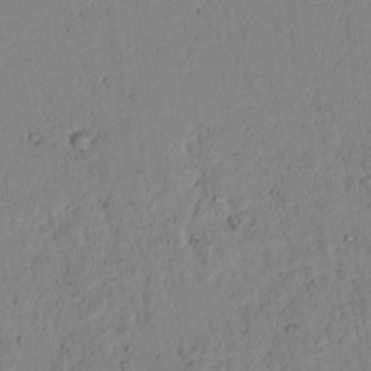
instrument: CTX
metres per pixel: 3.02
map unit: lAvf
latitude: 7.4615
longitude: 169.4265
